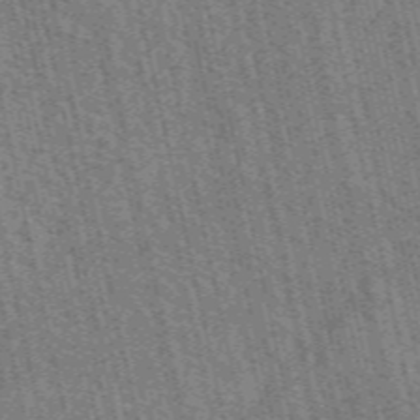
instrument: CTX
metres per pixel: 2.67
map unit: eAb
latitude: 51.6505
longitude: 114.3117
